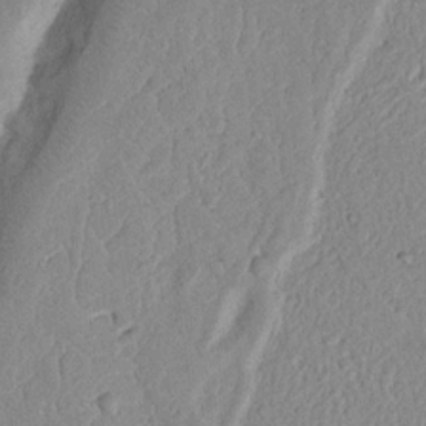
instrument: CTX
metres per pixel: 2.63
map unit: Nhu
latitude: 17.3482
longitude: -74.4412
